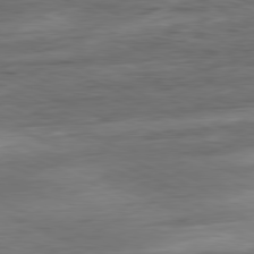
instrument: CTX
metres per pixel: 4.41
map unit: Ap
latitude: -81.4077
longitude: -86.9514
